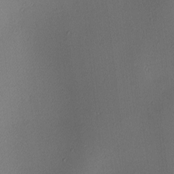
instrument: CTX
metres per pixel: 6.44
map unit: lAa
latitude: 2.6490
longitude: -115.7827
